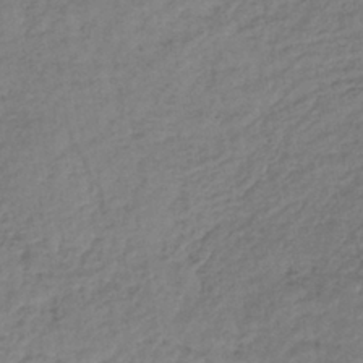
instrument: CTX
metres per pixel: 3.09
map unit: lHb
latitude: -38.1228
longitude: 68.6140
